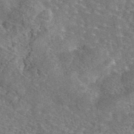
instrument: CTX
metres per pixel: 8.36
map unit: eAb
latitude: 44.4790
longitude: 110.8785
